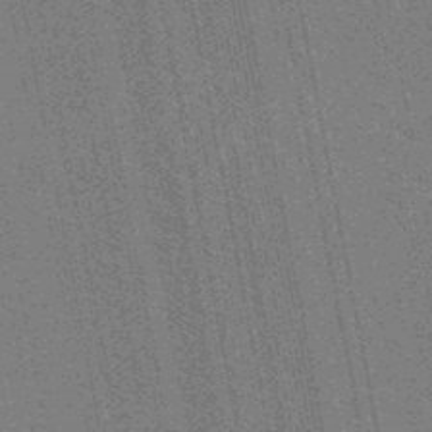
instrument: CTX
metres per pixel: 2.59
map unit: lHb
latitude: -48.9353
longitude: 73.1809
